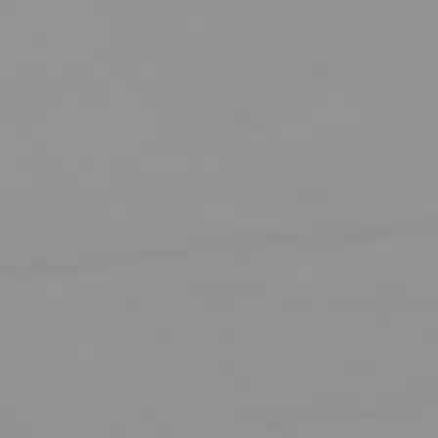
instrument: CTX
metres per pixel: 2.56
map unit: Hpe
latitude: 76.1200
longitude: -142.5357
